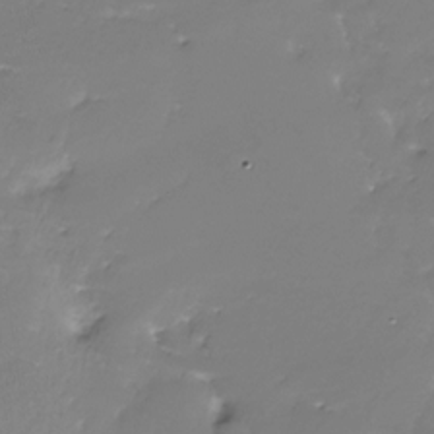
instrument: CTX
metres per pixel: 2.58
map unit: Nhe
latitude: -27.1053
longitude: -109.6693
